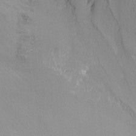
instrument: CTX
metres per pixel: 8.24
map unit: Nhu
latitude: -14.5196
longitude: -58.2900
